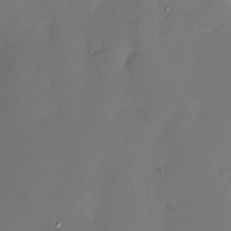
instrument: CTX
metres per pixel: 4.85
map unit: Nhu
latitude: -29.3321
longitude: -77.5371
